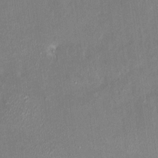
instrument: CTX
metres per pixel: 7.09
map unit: HNhu
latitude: 7.4048
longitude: 2.9541
